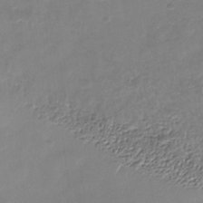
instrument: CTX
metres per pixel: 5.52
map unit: Nhe
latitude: -36.5951
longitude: -90.3656
